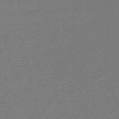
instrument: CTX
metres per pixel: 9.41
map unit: eHb
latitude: -48.8786
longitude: 87.3321
